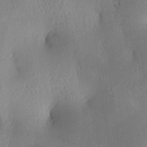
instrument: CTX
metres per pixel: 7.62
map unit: lAa
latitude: 4.1956
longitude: -117.6316
